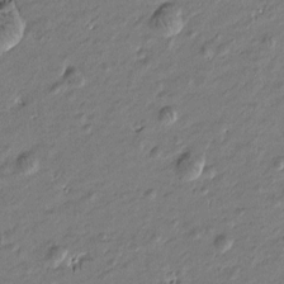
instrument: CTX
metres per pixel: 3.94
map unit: Htu
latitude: -6.8597
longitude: 177.0298
